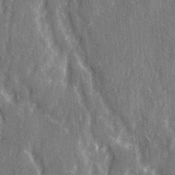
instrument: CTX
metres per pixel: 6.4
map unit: Ave
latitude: 22.5924
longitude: -134.0255
